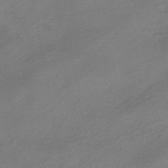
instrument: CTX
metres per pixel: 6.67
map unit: eHb
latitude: -39.6722
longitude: 82.3495
